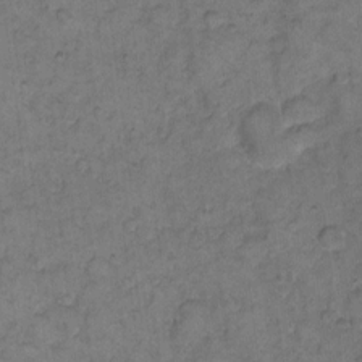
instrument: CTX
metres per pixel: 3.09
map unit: eHh
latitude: 11.4616
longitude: -63.4616
